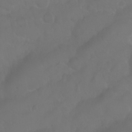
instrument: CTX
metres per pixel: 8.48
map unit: Nhu
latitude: 24.7246
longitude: -62.1956
